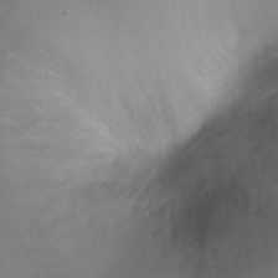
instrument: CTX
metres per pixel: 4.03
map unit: Ht
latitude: -4.6140
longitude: -28.4223
